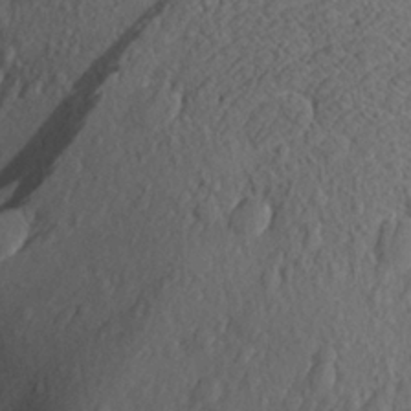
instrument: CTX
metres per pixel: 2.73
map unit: Aa
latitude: 24.3656
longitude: -144.1200
